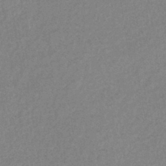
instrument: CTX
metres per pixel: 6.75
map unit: eHb
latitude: -40.7463
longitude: 80.3684
